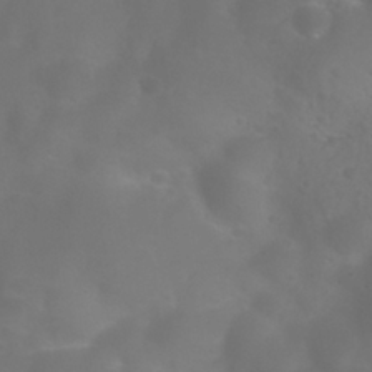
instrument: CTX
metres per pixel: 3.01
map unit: Nhu
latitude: 27.4615
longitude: -55.4048
